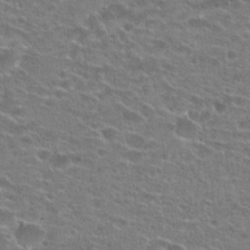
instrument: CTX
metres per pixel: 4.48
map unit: Hto
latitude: 23.6694
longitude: -44.2333
